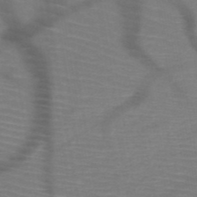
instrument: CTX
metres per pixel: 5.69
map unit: HNb
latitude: -50.2361
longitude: -44.8947
